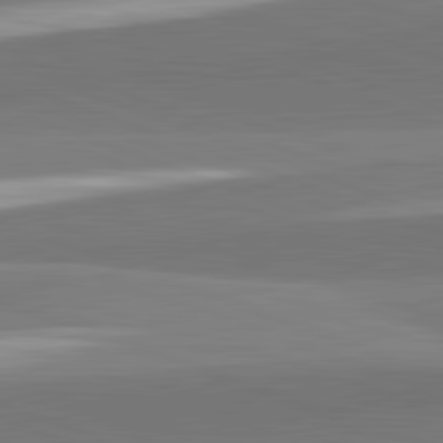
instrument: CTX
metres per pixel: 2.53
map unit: lApd
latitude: 82.4223
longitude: 152.9541
